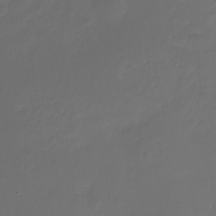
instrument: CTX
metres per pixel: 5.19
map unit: Nhu
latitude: -27.8989
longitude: -70.9325
